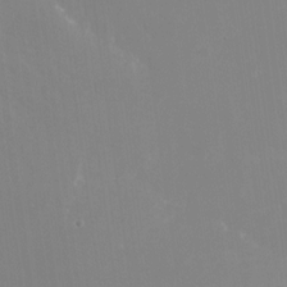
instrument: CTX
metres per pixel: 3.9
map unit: Nhu
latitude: -24.3117
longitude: -72.5735
